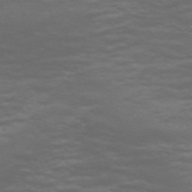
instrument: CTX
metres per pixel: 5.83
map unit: Nve
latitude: -58.9352
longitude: 55.8423
